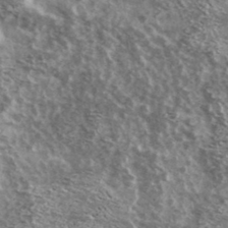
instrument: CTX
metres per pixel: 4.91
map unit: Ave
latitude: 38.6112
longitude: -108.4034
